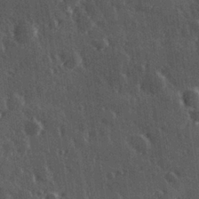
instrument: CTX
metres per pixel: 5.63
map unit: Hve
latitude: 27.1970
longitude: 147.3320
